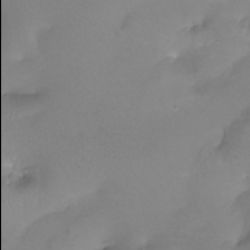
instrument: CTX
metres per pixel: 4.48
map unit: Htu
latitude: -13.6911
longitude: -45.9906
